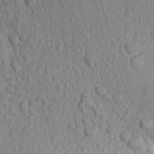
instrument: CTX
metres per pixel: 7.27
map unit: Aa
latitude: 16.5735
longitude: -145.8772
